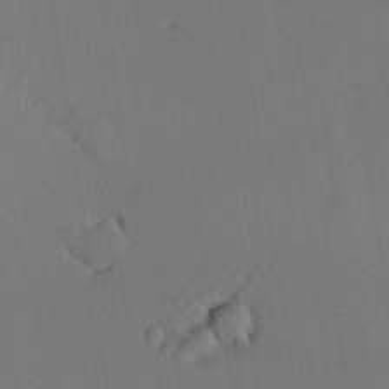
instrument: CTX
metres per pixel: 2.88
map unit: HNhu
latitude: 9.3671
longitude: 15.7856
